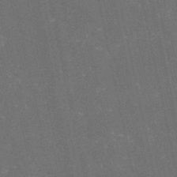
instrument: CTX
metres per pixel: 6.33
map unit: HNb
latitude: -52.3684
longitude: -39.0269
